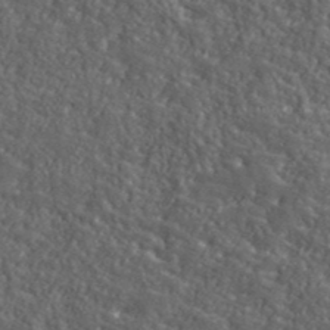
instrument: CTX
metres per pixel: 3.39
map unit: ANa
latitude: 40.3278
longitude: -89.3860
